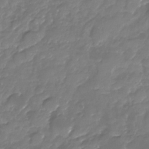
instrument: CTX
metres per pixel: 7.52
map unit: Nhu
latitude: -23.6344
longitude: -57.1214
